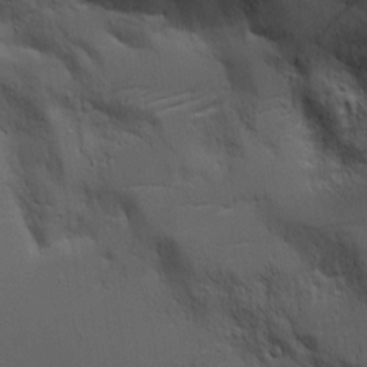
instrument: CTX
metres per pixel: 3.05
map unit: Aa
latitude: 19.1403
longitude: -125.3481
